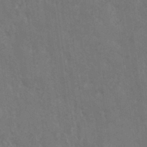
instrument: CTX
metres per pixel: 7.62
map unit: HNhu
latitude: 4.2522
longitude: -2.7246
